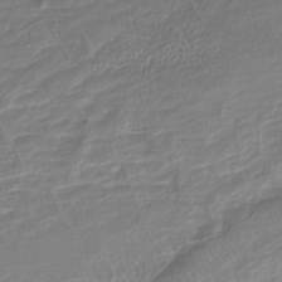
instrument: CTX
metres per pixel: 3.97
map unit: lHb
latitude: -41.8422
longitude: 76.0850
